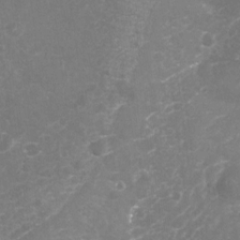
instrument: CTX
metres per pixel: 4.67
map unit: Nhu
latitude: -19.3132
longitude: -57.4993
